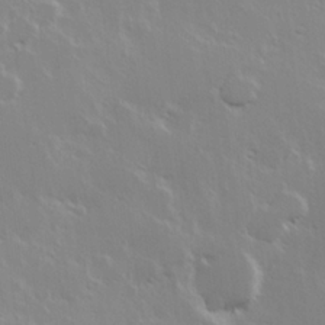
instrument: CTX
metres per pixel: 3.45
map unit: Hve
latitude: 24.0255
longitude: 145.6344
